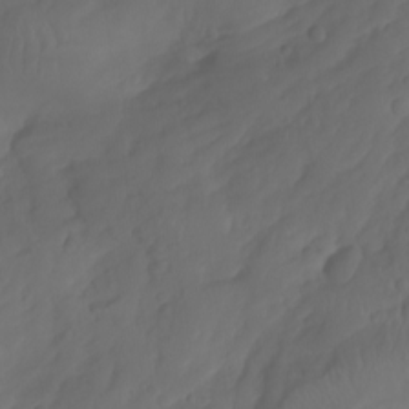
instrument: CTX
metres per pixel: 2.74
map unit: Aa
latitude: -10.9164
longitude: -68.6490
